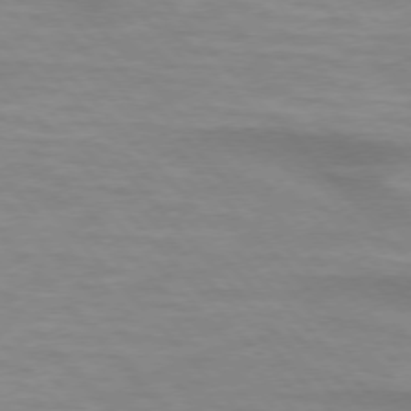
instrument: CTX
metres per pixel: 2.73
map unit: lApd
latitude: 74.6113
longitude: -61.3292
